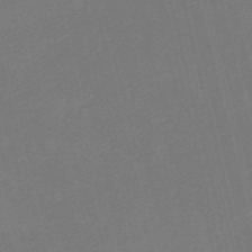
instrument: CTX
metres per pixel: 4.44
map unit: HNb
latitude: -55.6155
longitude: -39.2348
